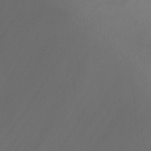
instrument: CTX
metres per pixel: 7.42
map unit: Ht
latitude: 0.0444
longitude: -36.0444
